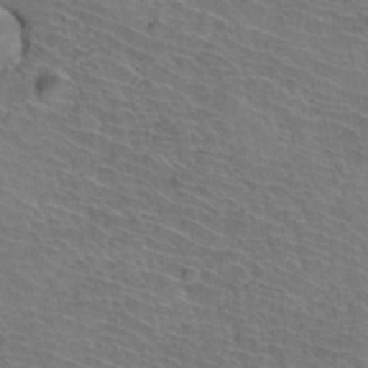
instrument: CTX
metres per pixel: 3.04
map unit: Hto
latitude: 36.9136
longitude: -43.8017
